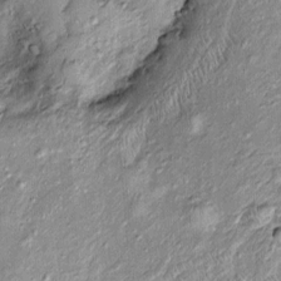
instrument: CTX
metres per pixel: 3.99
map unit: Htu
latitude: -6.0850
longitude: 158.7841
